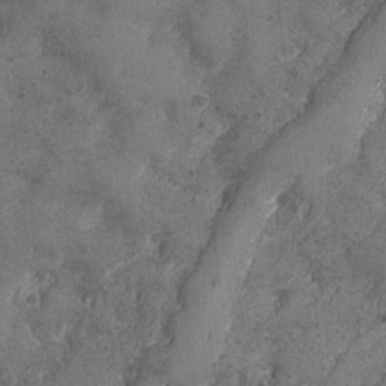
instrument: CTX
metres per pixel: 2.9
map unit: Ave
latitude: -7.8989
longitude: -118.8191
